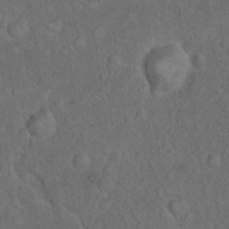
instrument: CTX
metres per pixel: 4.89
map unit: Nhu
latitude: 10.0822
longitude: -25.2537
